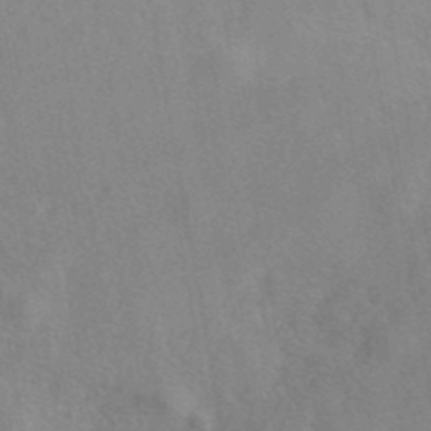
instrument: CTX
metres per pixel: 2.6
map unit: eAb
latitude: 40.5167
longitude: 108.0850
